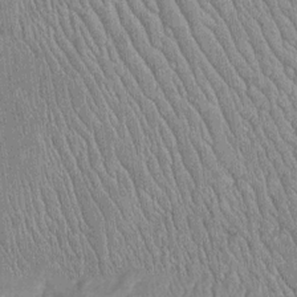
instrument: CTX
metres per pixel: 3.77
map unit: Htu
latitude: -5.8611
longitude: 152.5762
